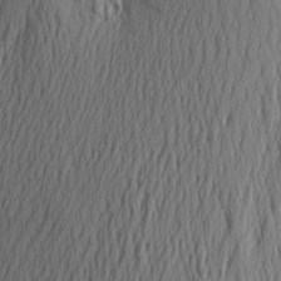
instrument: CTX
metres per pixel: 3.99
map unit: Aa
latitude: 23.5371
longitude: -146.8947
